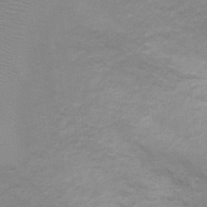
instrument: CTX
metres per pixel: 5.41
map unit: Ht
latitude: 2.9324
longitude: -27.0836
